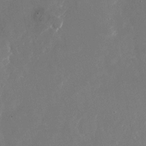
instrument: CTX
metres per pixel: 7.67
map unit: Nhu
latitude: -23.7856
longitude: -72.5168
